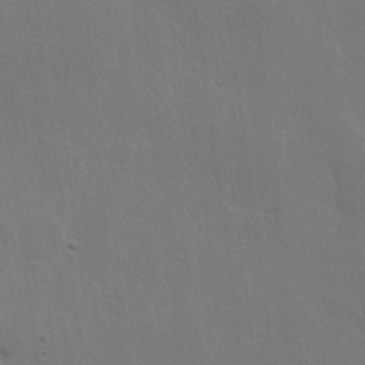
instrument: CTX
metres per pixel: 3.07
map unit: Hve
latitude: 22.8569
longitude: 146.0850
